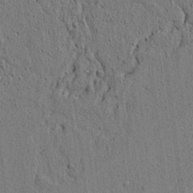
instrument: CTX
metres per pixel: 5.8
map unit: lAvf
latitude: 6.4034
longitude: 166.8408
